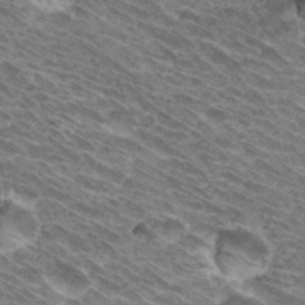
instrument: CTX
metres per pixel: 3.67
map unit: Hto
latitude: 31.7828
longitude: -44.0255
